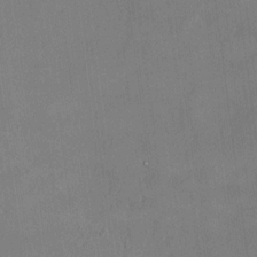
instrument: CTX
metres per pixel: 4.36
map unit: HNhu
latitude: 3.1403
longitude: 8.2361
